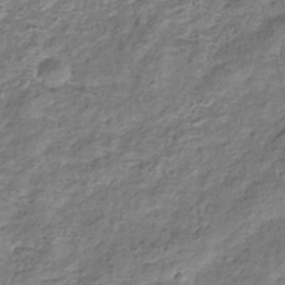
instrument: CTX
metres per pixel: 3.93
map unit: eHb
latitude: -34.9542
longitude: 76.4062
